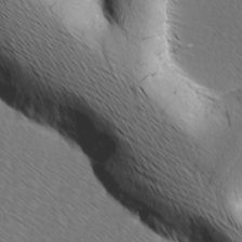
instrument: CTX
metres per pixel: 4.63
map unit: Ave
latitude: 8.3656
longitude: -105.9528
